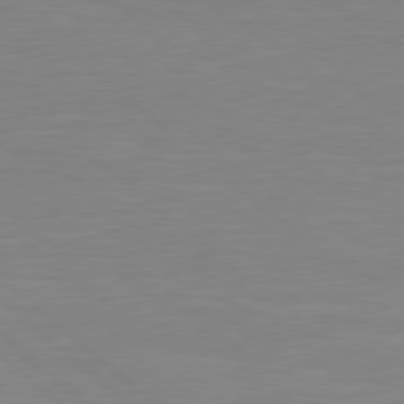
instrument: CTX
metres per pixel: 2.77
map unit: Hpe
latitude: 78.4034
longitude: -125.4048
